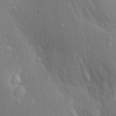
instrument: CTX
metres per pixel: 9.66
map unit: Aa
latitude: 18.6490
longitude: -149.5560
